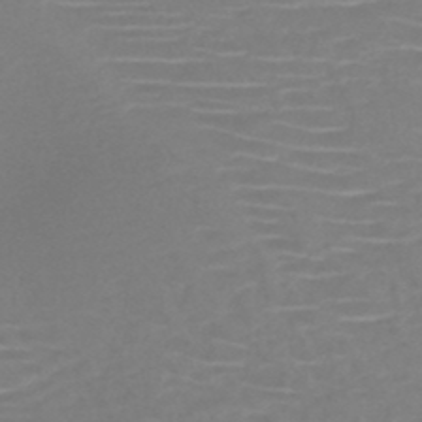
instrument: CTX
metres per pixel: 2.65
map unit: HNb
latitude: -46.4629
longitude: -42.3845
